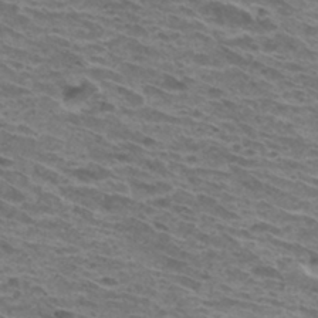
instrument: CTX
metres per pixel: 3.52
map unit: Hto
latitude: 32.5735
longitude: -40.4034
